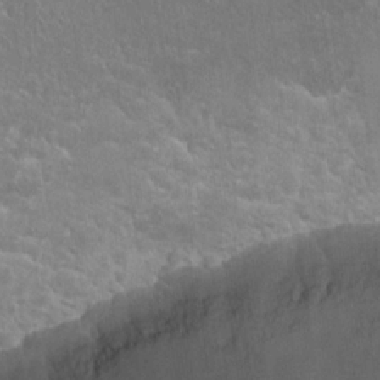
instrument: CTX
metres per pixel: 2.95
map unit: Hto
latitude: 19.9906
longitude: -40.1577
